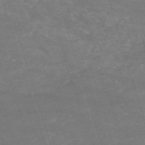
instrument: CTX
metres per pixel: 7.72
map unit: HNb
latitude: -54.1795
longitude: -37.1592
